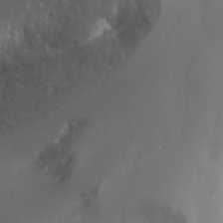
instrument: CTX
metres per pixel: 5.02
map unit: Nhu
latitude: -8.1039
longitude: -73.5371
